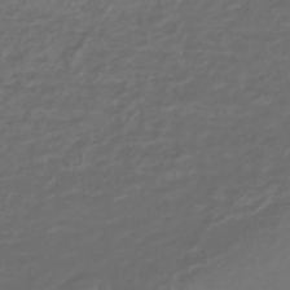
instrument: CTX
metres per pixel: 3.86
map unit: lHb
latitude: -43.8044
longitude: 70.7841
